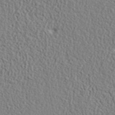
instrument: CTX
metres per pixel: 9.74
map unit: ANa
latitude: 42.4223
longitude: -87.6883
